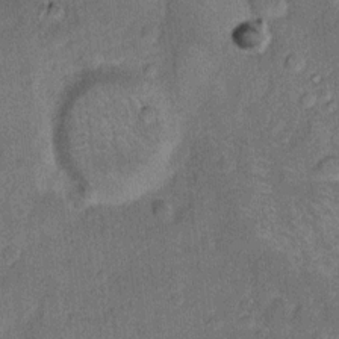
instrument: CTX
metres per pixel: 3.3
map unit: eHh
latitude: 10.3090
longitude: -63.8773
